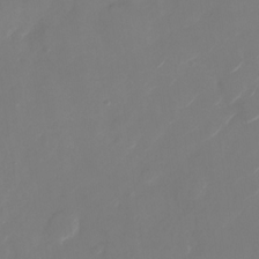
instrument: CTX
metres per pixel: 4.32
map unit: Nhu
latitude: -28.8219
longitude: -71.7638
